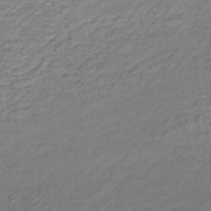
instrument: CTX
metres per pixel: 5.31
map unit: lHb
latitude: -35.6722
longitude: 63.6155
